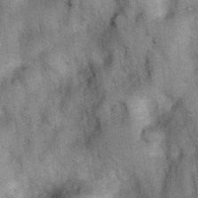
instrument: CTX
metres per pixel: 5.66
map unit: Nhu
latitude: 6.5546
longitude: -23.8394
